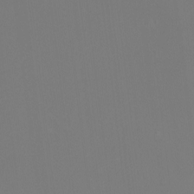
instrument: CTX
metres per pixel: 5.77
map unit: Ht
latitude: -16.1606
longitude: -41.3670
